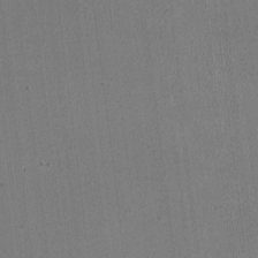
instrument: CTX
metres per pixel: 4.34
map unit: HNhu
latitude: -3.0675
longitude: -3.3292
